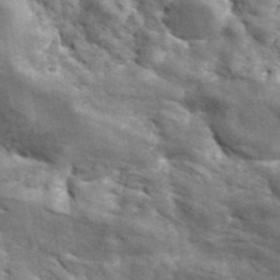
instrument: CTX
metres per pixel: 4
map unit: ANa
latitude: 41.7449
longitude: 16.4062
